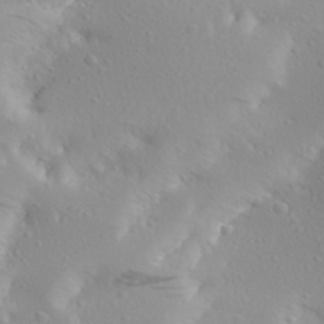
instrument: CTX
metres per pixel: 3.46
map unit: Aa
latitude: 27.6694
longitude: -146.2145
